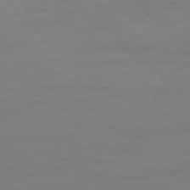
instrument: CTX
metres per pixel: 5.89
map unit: Ap
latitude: -78.4818
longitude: -55.3859
